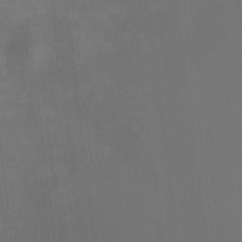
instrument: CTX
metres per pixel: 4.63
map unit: HNhu
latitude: 6.6679
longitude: 8.7841
